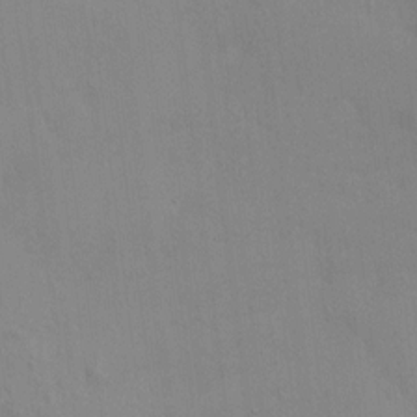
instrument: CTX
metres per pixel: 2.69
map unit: HNhu
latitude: 6.7246
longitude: -3.0647
